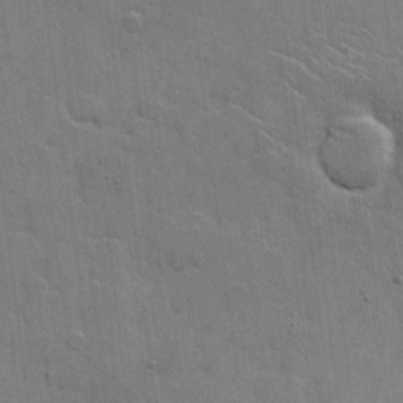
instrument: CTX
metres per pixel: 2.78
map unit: Hto
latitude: 5.5182
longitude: -61.7071
